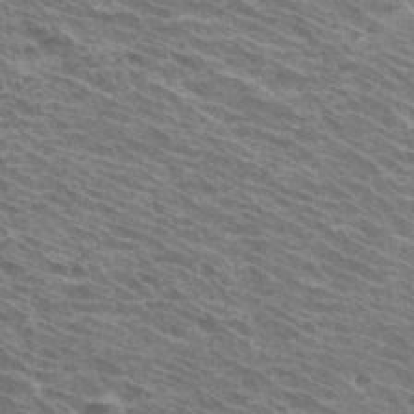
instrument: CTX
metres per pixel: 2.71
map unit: Hto
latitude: 32.9136
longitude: -40.8569
